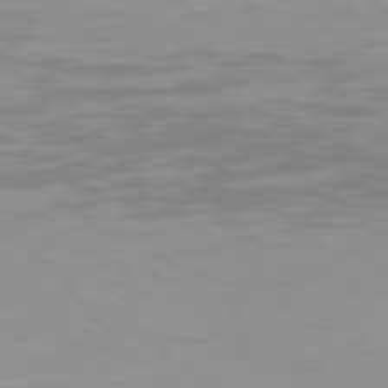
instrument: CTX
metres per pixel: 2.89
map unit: Hpe
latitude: 78.1389
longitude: -138.5924
